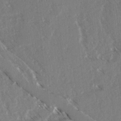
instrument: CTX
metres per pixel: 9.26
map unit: lAvf
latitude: 4.4034
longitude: -105.3104
